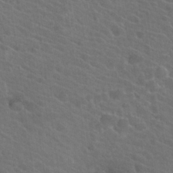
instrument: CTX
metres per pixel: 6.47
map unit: Hto
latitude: 23.7827
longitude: -39.9150
